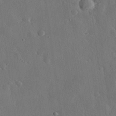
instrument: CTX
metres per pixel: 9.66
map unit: eHh
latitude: 31.0837
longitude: -78.4223
